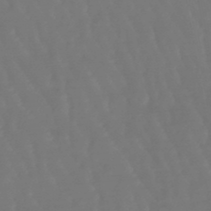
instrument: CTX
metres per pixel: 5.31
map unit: lHb
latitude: -47.2754
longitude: 79.3131
